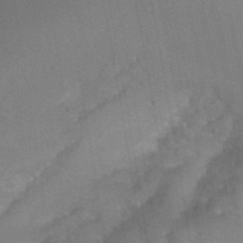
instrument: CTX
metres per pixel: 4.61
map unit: Hto
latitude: 22.9514
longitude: -42.1767
